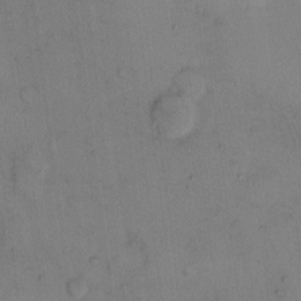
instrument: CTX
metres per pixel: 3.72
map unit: Hto
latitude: 11.6883
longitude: -59.0081
